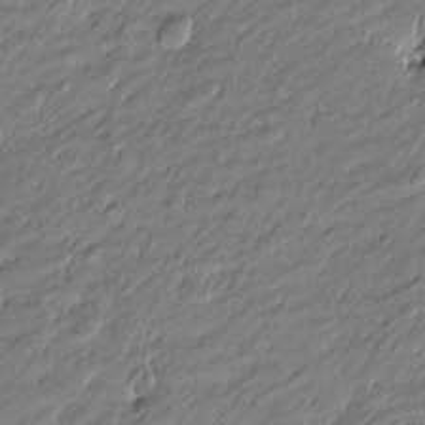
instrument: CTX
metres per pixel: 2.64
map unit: Htu
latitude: -5.4643
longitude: 177.1809
